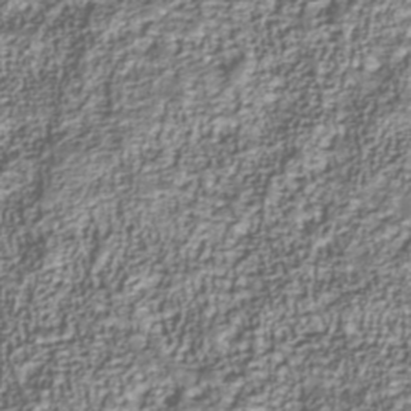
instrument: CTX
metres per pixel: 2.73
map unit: Nhu
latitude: -40.0850
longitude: -85.9528
